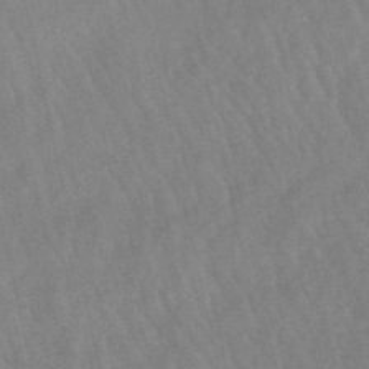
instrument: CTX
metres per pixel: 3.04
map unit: lHb
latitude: -49.1242
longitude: 72.9541
